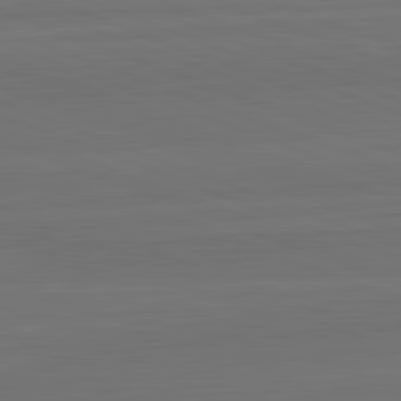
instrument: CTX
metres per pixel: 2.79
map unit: lApd
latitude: 82.4034
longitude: -179.9339
